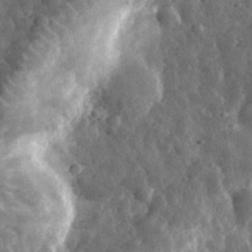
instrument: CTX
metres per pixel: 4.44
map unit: eHh
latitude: 32.6490
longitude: -79.2159
